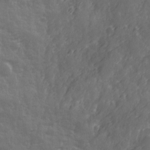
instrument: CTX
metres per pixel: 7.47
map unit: Ave
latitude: 12.7624
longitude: -103.4804
